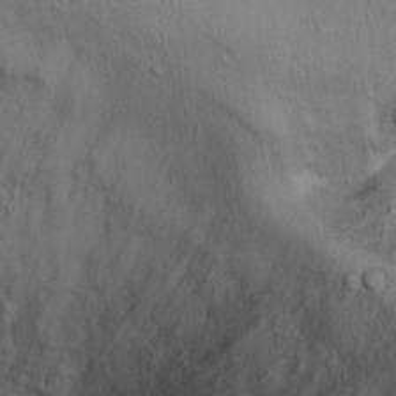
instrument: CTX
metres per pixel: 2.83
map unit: Ht
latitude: 14.6869
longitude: -37.5182
